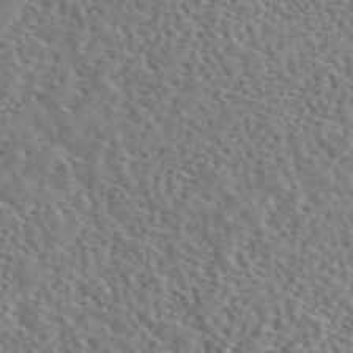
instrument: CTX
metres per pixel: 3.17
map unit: eAb
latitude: 45.1403
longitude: 111.3698
